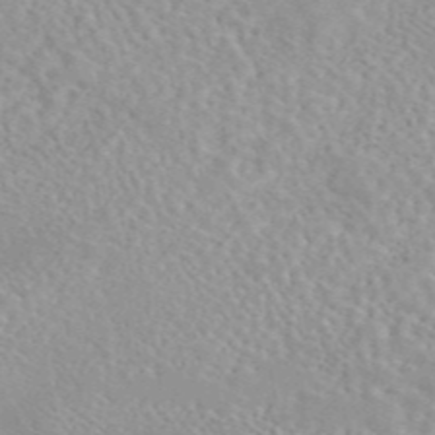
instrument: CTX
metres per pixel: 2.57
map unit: eAb
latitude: 44.5923
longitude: 114.4818
